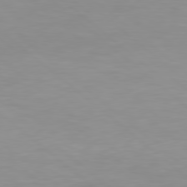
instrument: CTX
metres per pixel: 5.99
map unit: Hpe
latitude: 78.1200
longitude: -169.5560
